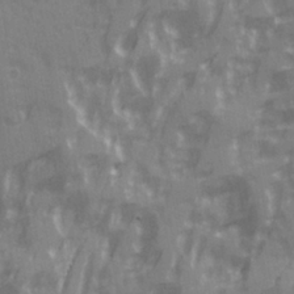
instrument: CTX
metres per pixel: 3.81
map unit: Ave
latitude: 20.4412
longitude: -132.3089
